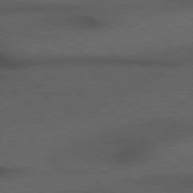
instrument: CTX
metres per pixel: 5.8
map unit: Hpe
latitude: 76.6490
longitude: -156.8191
